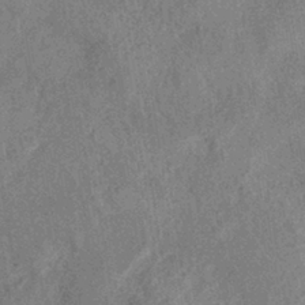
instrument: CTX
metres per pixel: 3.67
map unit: eHh
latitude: -40.1039
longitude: -27.0270
